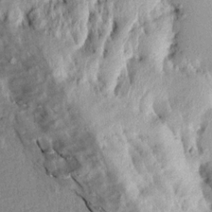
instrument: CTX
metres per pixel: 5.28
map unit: Aa
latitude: 13.7072
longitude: -144.7057
